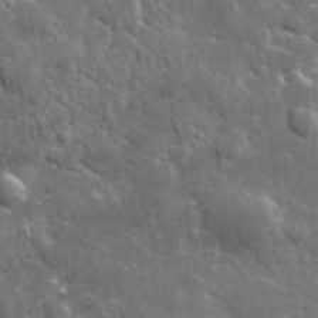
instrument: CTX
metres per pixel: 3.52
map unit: lHvf
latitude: 34.8569
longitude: -87.9339
